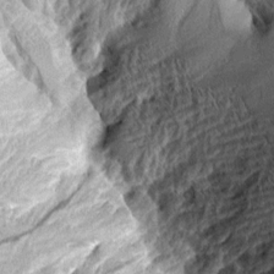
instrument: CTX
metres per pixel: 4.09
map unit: Aa
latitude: 8.3845
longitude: -128.3278
